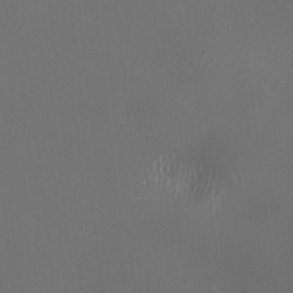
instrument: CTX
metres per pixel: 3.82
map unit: HNhu
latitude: -1.2565
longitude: 0.8219
